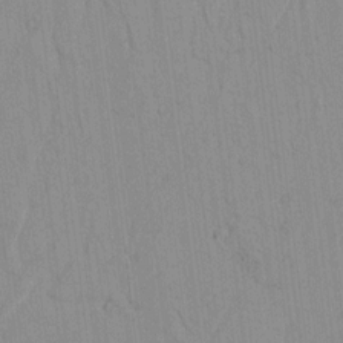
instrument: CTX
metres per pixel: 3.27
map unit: lAvf
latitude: 7.2348
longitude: 168.8786
